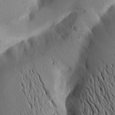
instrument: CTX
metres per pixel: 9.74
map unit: Aa
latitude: 15.7639
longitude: -148.0444
